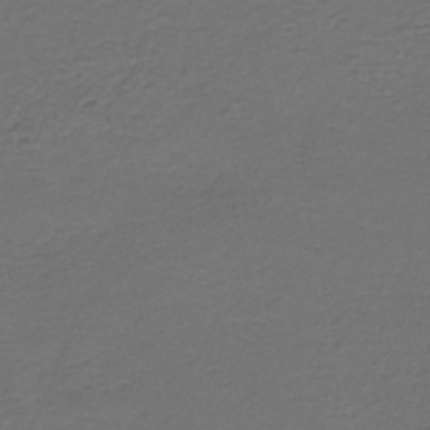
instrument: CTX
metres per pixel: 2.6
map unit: HNb
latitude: -43.8233
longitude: 50.8219
